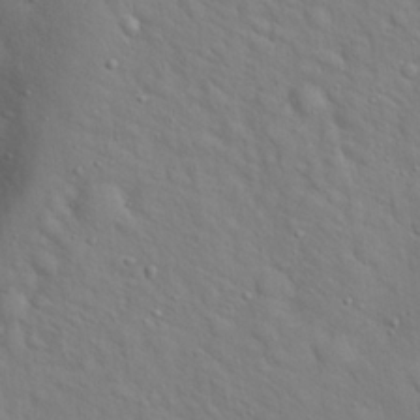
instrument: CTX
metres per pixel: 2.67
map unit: Hto
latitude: 19.0836
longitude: -53.4805
